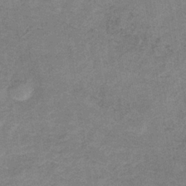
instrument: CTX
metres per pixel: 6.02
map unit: HNb
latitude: -33.6911
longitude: 57.2187
